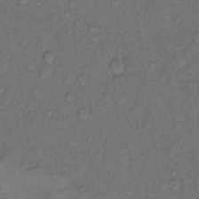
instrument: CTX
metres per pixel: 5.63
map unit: eHh
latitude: 10.9136
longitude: -62.3279
